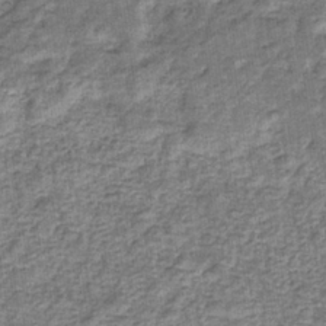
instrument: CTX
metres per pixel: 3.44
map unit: eHb
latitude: -34.4251
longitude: 76.1795
